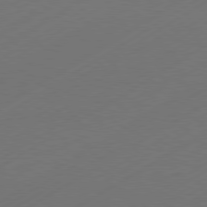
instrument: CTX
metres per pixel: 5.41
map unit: Hpe
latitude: -80.9164
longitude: 15.2754
